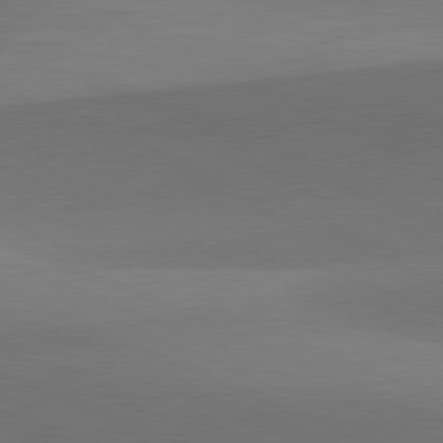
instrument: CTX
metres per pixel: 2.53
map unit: lApd
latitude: 81.8583
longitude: 130.8786
